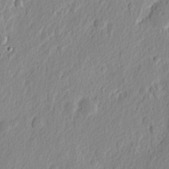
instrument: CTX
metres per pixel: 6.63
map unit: eHh
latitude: 2.8002
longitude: -77.7827
